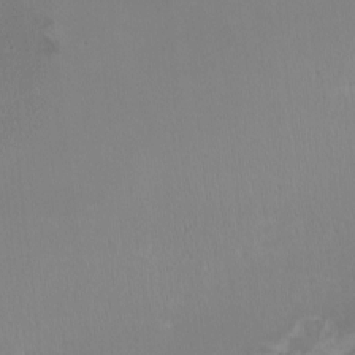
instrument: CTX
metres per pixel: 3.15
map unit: HNhu
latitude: -3.1620
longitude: -6.8002
